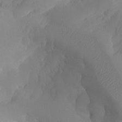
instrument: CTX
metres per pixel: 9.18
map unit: Aa
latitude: 24.9513
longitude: -127.7261
